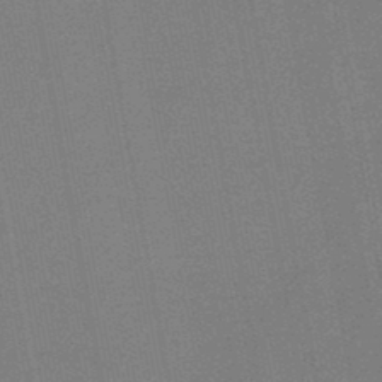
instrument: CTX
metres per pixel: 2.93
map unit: HNb
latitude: -47.3509
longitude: -39.4237
